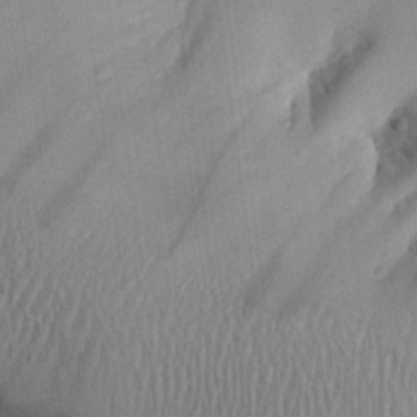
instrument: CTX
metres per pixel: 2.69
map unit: Aa
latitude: 27.0081
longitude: -134.6112
